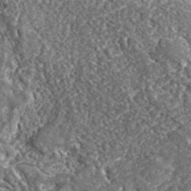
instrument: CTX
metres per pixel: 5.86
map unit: lHvf
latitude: 41.8772
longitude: -90.3278
